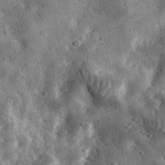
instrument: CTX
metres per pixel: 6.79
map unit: eHh
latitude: 33.7639
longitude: -78.7624
